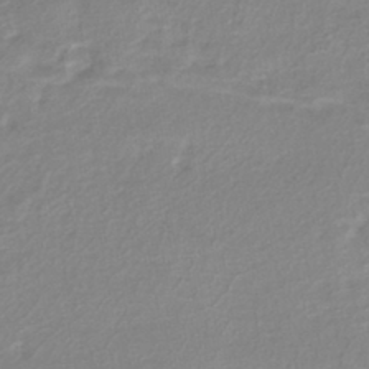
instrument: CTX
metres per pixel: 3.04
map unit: HNhu
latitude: -41.8611
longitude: 91.0865
